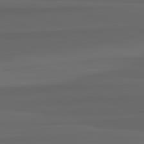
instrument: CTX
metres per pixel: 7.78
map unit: lApd
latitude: 82.8946
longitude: 159.5588
